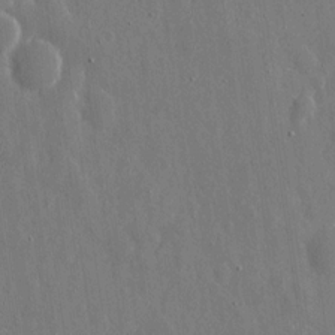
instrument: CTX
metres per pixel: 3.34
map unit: eHh
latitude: 11.2537
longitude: -69.8961
